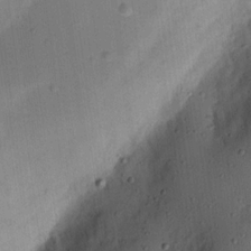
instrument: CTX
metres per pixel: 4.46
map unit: Nhu
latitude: 18.0633
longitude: -78.4034
